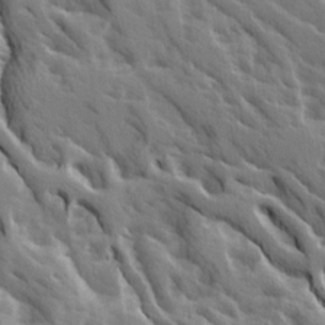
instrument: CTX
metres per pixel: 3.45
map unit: Ave
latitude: 15.8584
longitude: -130.7247
